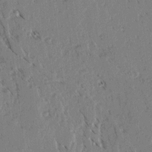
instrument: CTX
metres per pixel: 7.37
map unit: lAvf
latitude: 3.1592
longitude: -105.7261
